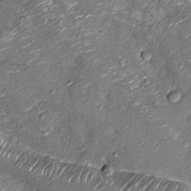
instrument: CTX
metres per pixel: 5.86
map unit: Nhu
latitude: -13.4832
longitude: -22.9514
